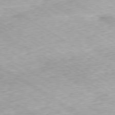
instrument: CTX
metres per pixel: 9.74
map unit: Ap
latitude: -80.1039
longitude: -51.3859
